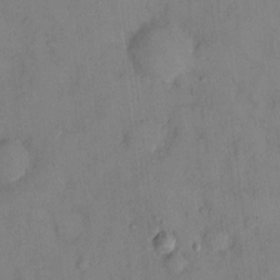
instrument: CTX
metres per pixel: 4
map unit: eHh
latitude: 13.5938
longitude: -61.8772
